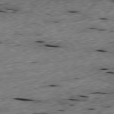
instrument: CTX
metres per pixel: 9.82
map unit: Ap
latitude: -79.5966
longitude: -90.5924
